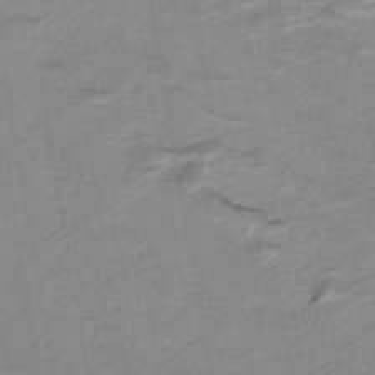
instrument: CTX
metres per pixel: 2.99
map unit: lHb
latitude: -40.2739
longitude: 53.0108
